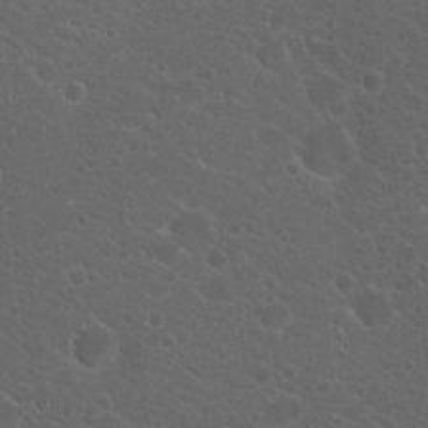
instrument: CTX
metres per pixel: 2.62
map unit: Hto
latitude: 19.6505
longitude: -36.5357
